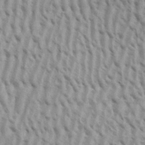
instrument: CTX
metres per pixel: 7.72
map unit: eHh
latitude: 33.6316
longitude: -140.7624
